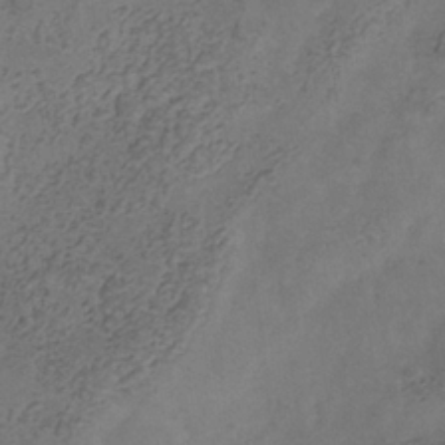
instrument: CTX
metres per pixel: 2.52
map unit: Hve
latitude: -34.9353
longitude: 89.9745
